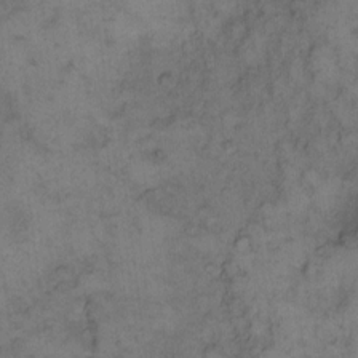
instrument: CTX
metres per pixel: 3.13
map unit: eHh
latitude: 12.0822
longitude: -63.5371
